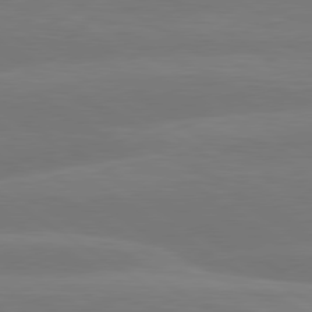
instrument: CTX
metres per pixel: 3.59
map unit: lApd
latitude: 79.7828
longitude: -149.9150
